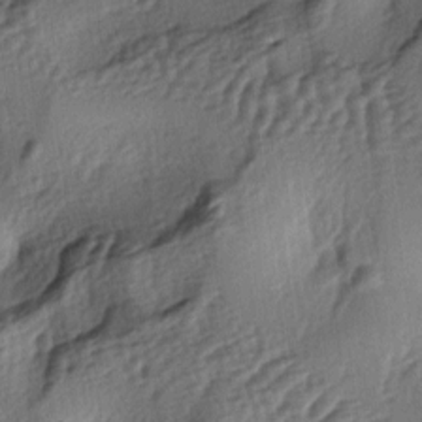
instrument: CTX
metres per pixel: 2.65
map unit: lAa
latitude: -4.4062
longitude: -124.0822
